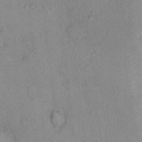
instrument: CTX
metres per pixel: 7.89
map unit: Nhu
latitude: 14.6113
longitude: -36.8191
